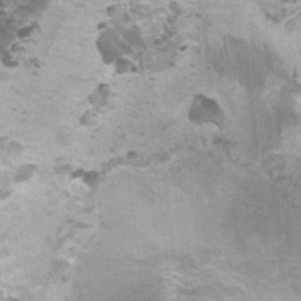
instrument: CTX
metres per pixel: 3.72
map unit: Ht
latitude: 0.2522
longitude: -17.6316
